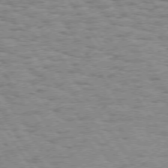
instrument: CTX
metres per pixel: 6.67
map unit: Hpe
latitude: 73.5372
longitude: -138.8758
